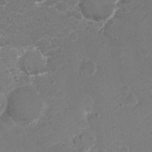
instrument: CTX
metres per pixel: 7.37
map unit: Nhu
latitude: 2.0255
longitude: -15.4805
